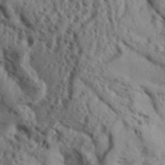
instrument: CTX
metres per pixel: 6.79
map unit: Aa
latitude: 31.9717
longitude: -136.4601
